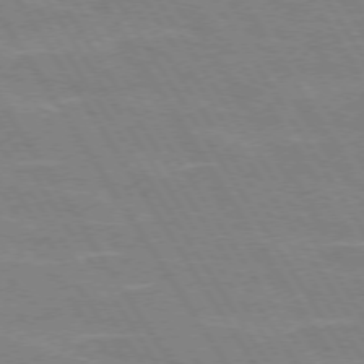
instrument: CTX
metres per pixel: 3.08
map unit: lApd
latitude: 72.7625
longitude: -56.4789
